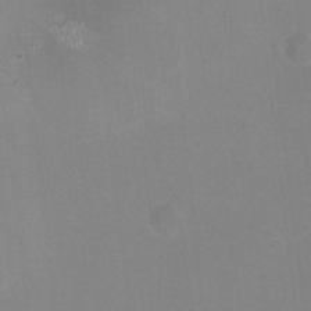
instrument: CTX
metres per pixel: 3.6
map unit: HNhu
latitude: -1.8612
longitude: -3.1214
